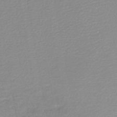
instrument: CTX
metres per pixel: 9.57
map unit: lHb
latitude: -45.9745
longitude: 68.7841
